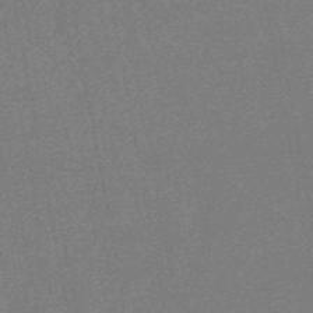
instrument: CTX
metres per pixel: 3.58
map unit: lHb
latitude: -48.5007
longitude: 82.5196
